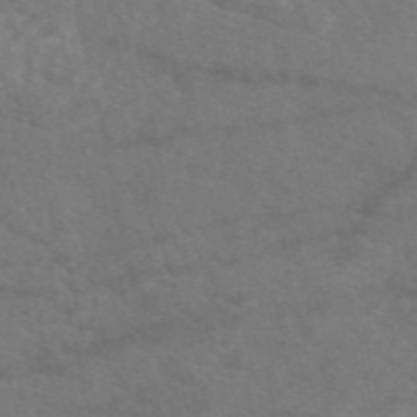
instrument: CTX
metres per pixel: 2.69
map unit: eAb
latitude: 49.2726
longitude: 118.1417
